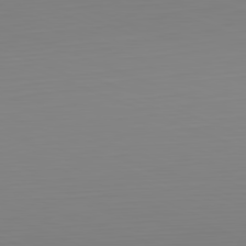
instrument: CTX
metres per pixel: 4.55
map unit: Hpe
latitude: -82.1795
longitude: 7.3509
